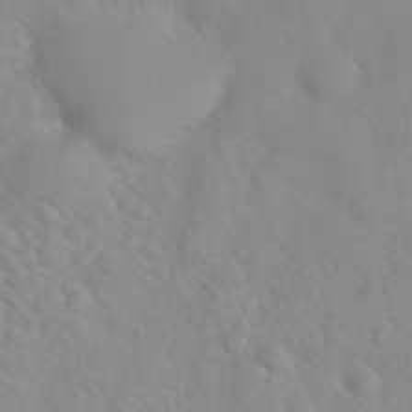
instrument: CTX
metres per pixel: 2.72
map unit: Nhu
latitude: 26.1956
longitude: -55.1403
